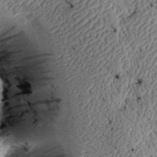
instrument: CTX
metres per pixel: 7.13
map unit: Htu
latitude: 2.3845
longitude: 149.8234
